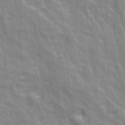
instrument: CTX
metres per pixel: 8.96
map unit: Ave
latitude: 21.4994
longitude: -134.5923
